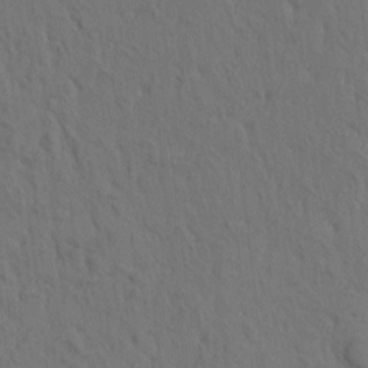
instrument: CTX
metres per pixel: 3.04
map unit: eHh
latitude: -1.4455
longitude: 17.6155
